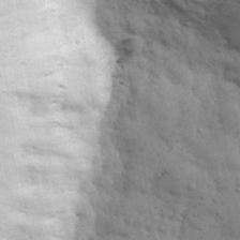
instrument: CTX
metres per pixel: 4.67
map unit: eHh
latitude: 33.8394
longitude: -69.8961
